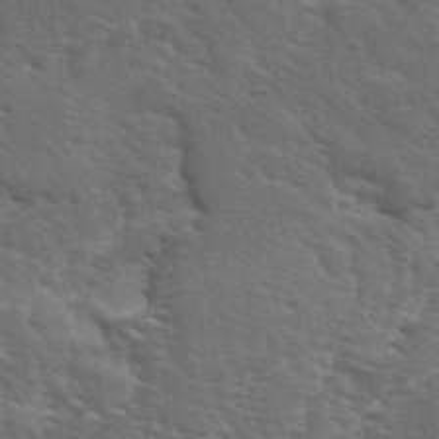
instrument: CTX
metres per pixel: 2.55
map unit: Ave
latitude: 11.4238
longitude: -103.8394
